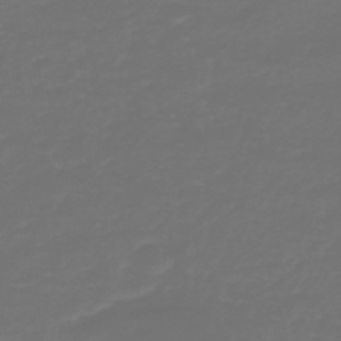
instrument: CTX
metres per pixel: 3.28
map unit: HNb
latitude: -47.6533
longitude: 54.1795
